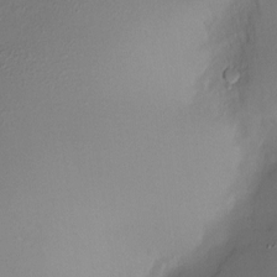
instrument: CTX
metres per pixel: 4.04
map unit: Hve
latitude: -11.1053
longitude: 173.6155
